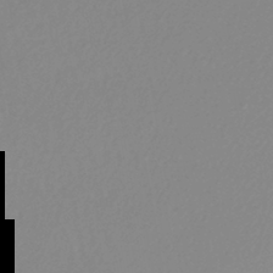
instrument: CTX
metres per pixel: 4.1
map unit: lHb
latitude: -44.5007
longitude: 72.4818
